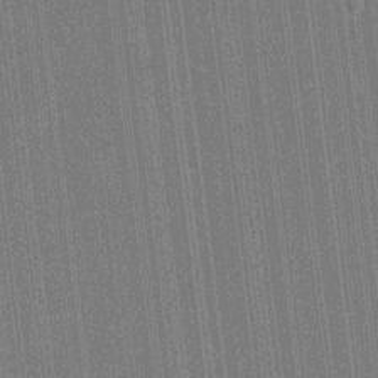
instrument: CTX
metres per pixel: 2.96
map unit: HNhu
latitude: 7.7450
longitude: -6.1389
